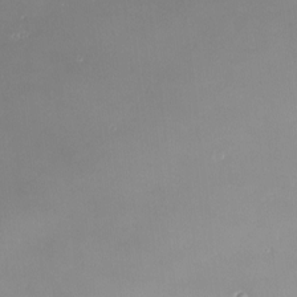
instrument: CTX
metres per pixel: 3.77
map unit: eHh
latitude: -4.4440
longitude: 19.9178
